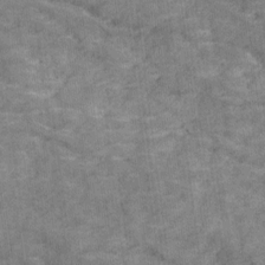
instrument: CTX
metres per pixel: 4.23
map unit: Ave
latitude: 18.7813
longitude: -135.3481
